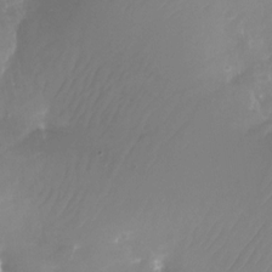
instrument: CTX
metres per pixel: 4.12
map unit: Nhu
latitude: -28.0472
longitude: -72.0255
